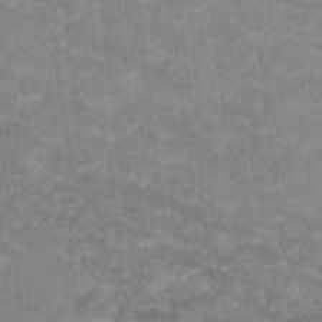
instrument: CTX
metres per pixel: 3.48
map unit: Hto
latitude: 17.7828
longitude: -35.2537
